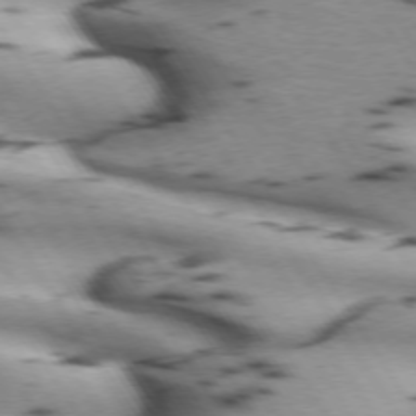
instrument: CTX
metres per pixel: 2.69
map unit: lApd
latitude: 72.5357
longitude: -53.3671
